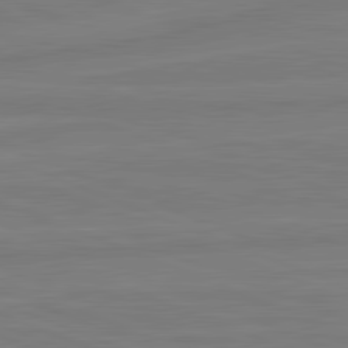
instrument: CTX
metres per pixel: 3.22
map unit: lApd
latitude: 81.8583
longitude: -174.9514
